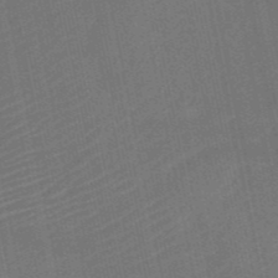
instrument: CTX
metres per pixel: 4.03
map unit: HNb
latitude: -52.0661
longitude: -49.1025
